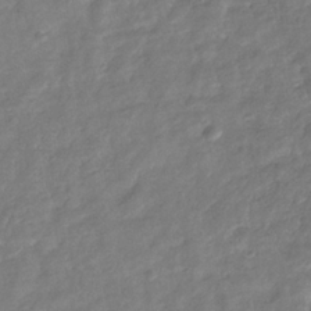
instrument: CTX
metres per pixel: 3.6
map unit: eHb
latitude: -34.1228
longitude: 79.6721
